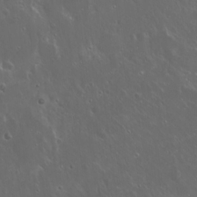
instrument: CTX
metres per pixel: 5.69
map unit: Hto
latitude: 19.5749
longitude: -57.2159
